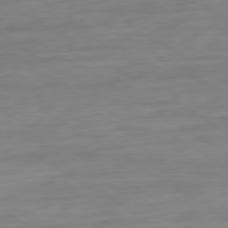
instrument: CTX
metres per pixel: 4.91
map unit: Ap
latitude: -80.0850
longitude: -103.5749
